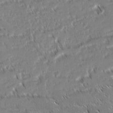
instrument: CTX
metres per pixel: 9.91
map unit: lAvf
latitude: 3.0269
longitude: -106.9136
